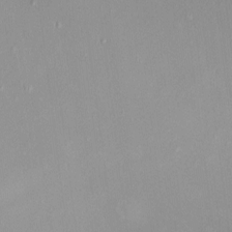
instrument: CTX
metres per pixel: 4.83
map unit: HNhu
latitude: -1.5399
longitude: -7.5938
